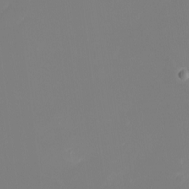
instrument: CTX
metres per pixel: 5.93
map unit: eHh
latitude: -5.4076
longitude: -86.4223
